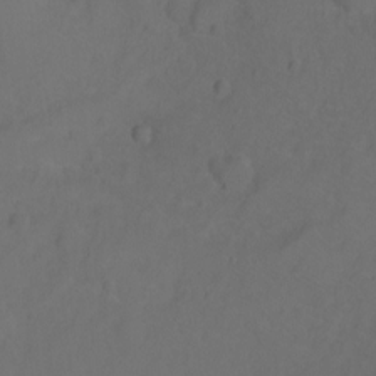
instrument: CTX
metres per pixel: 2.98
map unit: Ht
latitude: 1.7449
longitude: -33.2537
